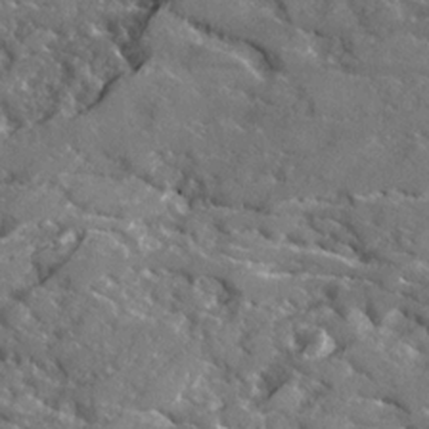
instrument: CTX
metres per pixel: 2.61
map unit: Ave
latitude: 17.9717
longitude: -130.0822
